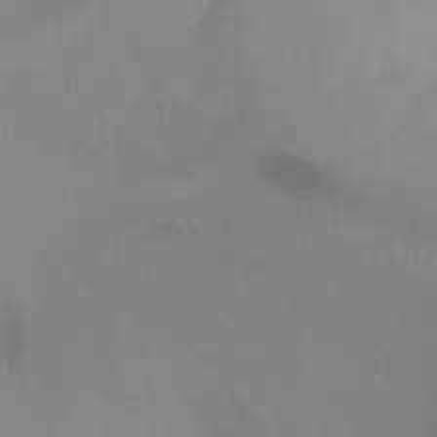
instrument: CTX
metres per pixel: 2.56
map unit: Ht
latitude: 1.1214
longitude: -21.0648
